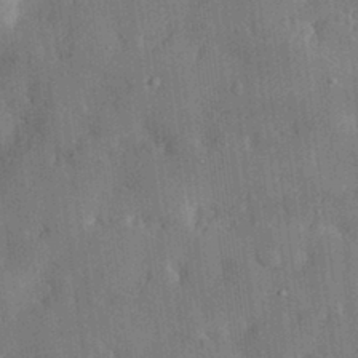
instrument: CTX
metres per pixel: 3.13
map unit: eHh
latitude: 30.4790
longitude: -76.8380
